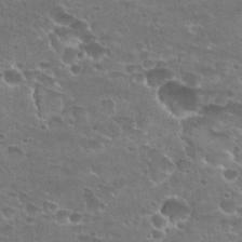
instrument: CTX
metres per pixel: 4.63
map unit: Hto
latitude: 22.5924
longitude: -41.5938
